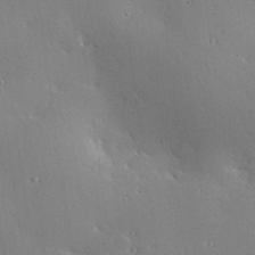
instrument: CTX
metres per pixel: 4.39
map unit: Hve
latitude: 25.2537
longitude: -91.5560
